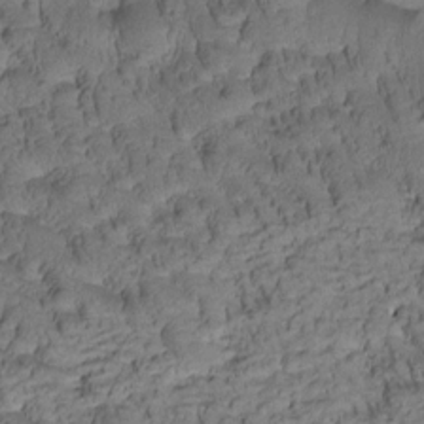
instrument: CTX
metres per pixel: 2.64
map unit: Htu
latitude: -3.0108
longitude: 173.1242
